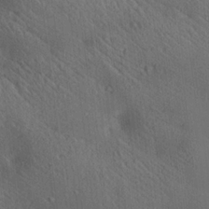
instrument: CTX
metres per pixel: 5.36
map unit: lAa
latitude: 20.7058
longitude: -138.6490
